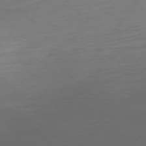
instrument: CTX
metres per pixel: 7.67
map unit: Ap
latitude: -77.4454
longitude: -77.4237
